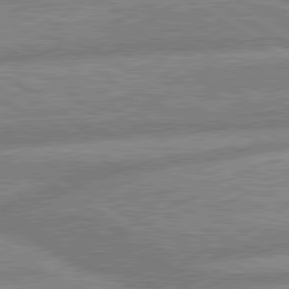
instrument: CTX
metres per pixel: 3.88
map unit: lApd
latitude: 80.2333
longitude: -164.8191
